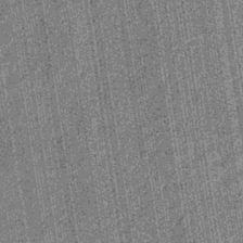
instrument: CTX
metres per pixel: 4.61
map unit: eHb
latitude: -40.3306
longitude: 82.6329
